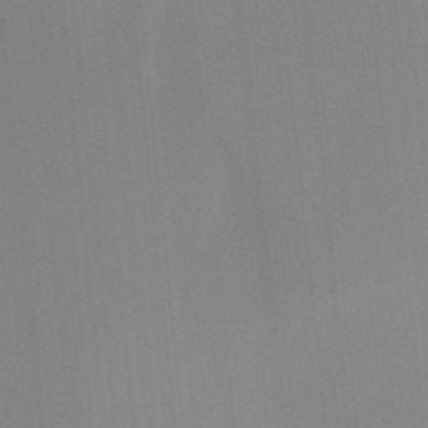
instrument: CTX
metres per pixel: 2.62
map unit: HNb
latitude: -44.7652
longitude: -43.1970
